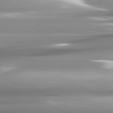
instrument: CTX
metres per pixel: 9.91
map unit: lApd
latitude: 81.8205
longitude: -139.6316
